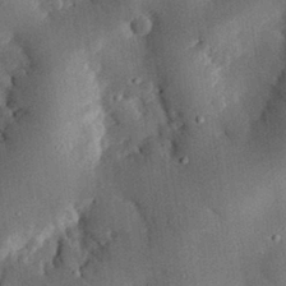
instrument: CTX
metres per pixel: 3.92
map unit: eHh
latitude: 30.1389
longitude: -80.1200
